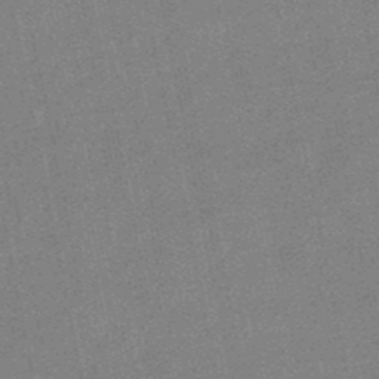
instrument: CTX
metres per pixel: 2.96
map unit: lHb
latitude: -48.7652
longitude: 79.3131
